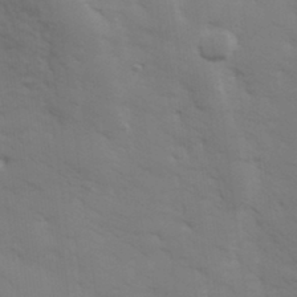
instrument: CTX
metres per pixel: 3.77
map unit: Hve
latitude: 33.0836
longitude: 150.4251
